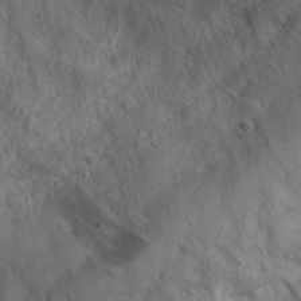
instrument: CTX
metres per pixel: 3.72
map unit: eHh
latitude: 28.3656
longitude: -74.8002
